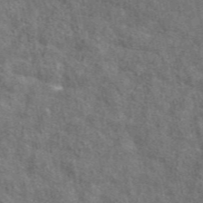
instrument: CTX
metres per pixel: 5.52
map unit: eAb
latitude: 49.5938
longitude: 115.7666
